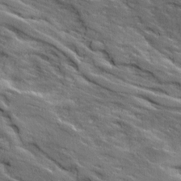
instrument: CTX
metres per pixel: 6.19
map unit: Ave
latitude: 19.0080
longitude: -135.9150
